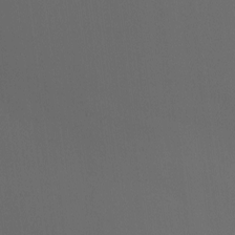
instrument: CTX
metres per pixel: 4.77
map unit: Nhu
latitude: -7.0297
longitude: -95.0648
